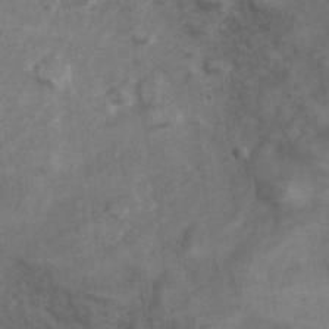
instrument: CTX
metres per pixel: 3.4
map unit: Hve
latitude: 33.4993
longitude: 151.2187
